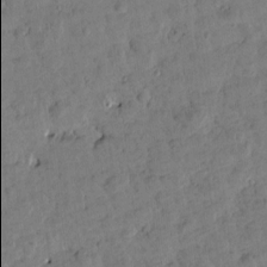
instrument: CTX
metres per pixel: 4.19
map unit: Htu
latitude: 2.1011
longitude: 178.0094
